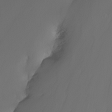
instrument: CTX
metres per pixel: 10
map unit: Nhu
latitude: -7.5021
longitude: -82.2711
